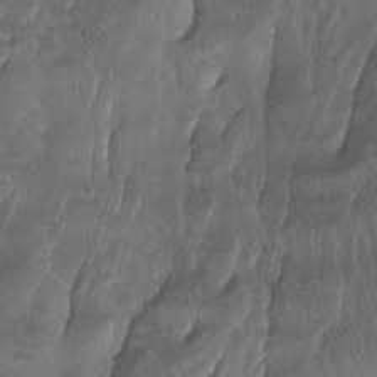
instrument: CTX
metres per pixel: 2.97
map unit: Aa
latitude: -8.1984
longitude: -77.4237
